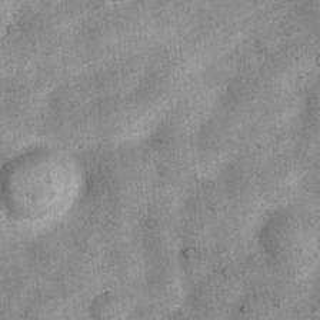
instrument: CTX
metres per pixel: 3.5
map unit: Nhu
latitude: 6.9514
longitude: -23.6694
